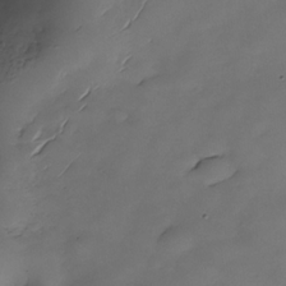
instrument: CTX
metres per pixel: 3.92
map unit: Nhe
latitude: -34.0472
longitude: -142.6302
